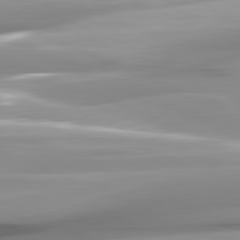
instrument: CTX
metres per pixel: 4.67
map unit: lApd
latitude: 82.1011
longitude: -146.4412
